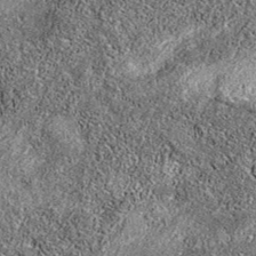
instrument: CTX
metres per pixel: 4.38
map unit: eAb
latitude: 36.6490
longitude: 106.6896
